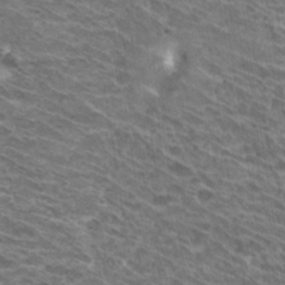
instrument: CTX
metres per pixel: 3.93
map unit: Hto
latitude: 32.4412
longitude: -42.1767
